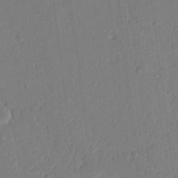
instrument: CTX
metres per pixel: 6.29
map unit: Ht
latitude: 10.6113
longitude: -78.2901
